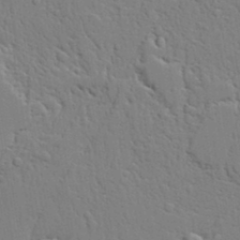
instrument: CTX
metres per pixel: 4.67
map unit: lAvf
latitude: 23.3293
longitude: -110.2523
